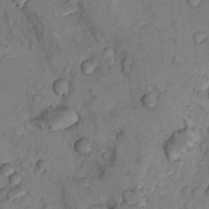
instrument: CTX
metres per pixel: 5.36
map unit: Nhu
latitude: 8.8947
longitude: -25.4993
